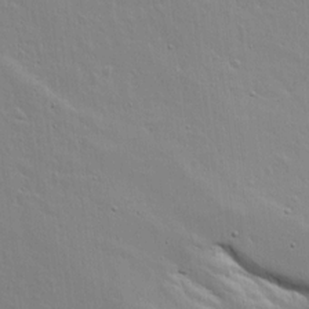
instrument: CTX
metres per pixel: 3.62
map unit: lAvf
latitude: 15.8017
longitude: -125.3481
